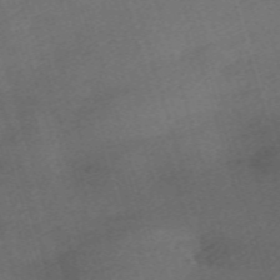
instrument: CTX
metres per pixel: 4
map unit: eHh
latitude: -62.2928
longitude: 53.4832
